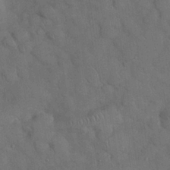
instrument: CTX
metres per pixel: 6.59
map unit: Nhu
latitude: 27.6883
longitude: -69.8395
